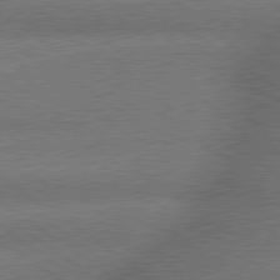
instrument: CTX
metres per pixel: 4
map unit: lApd
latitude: 79.6316
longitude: -153.4616
